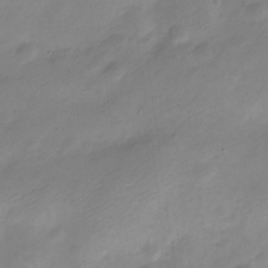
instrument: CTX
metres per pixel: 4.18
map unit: Nve
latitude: -23.2376
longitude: 105.8044
